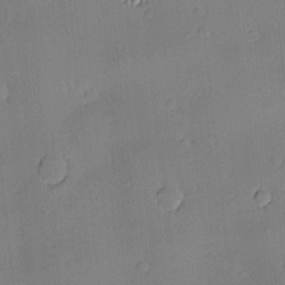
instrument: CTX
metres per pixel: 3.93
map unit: Hve
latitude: -10.2362
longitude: 175.3698
